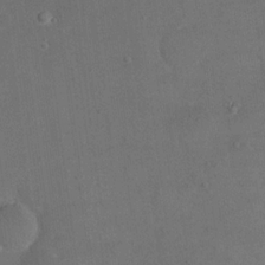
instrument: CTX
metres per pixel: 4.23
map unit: eHh
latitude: 19.0836
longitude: -64.5357
